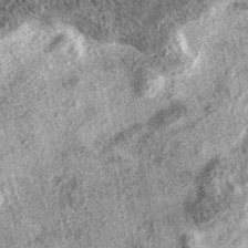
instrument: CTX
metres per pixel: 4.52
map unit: eAb
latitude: 37.9339
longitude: 106.0661
